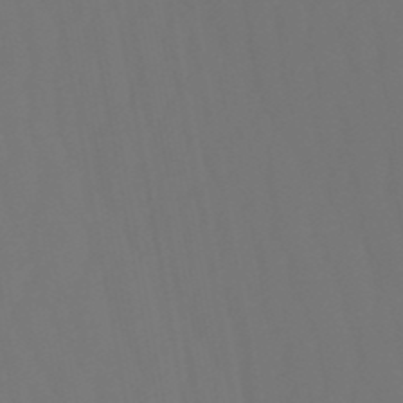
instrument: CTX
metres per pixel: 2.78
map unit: eHb
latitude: -50.7085
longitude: 76.4062
